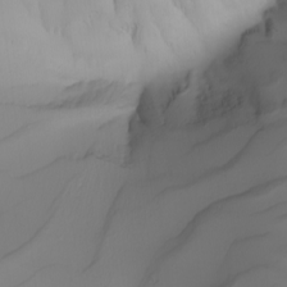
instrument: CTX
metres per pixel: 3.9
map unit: Nhu
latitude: -5.4076
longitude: -94.0444
